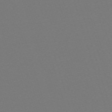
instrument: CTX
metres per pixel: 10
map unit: eHh
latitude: -63.2942
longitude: 52.5195
